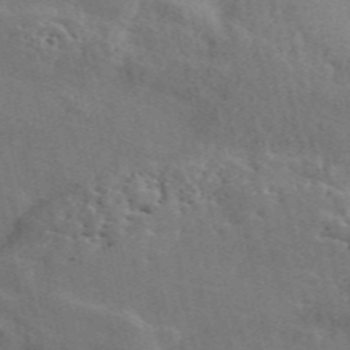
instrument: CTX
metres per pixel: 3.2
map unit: ANa
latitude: 49.8583
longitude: -81.3293
